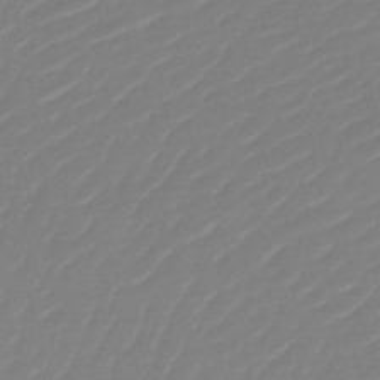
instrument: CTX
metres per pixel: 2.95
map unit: lHb
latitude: -46.4629
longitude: 60.2739
